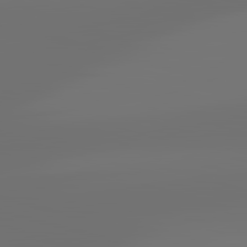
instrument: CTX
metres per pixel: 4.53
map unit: lApd
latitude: 83.5182
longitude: -131.0270
